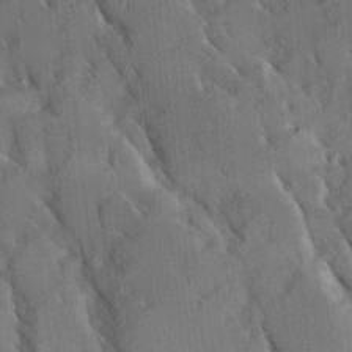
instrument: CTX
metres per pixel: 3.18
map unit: Ave
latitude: 8.4979
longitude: -103.8961
